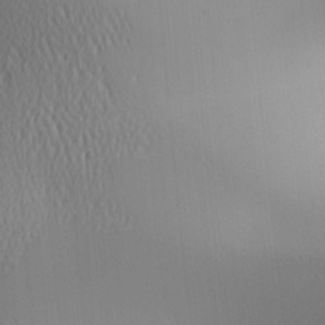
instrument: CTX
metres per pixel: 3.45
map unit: lAa
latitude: 1.2915
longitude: -115.7638
